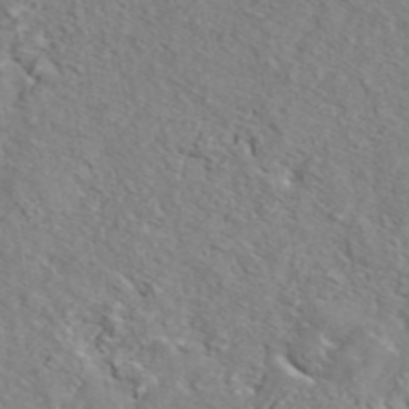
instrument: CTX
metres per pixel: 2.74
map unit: ANa
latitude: 44.3845
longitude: 21.5210
